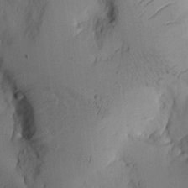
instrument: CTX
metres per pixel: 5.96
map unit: Aa
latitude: 9.4427
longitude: -127.4616
